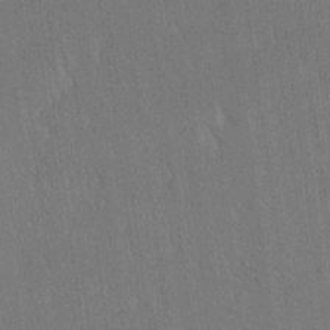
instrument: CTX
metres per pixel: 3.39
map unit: Ave
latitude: 20.9892
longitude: -136.9703
